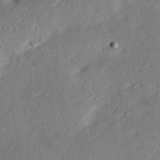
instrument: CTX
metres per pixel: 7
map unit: Hve
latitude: 23.8961
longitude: -97.9717
